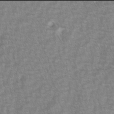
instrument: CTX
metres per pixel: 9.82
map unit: lAvf
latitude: -2.0094
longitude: -113.6127
